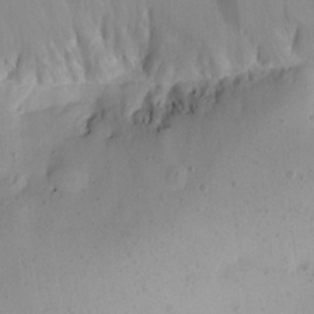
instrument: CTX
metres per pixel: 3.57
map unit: Aa
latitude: 20.3845
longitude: -146.2901
